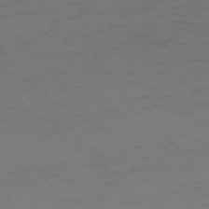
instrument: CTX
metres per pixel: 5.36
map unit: Ap
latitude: -76.2173
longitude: -70.3278
